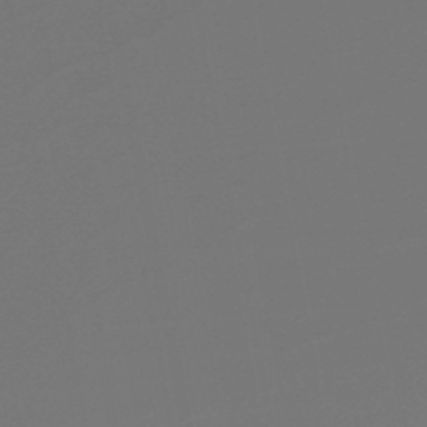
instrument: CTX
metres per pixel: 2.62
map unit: lHb
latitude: -47.5399
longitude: 66.0472
